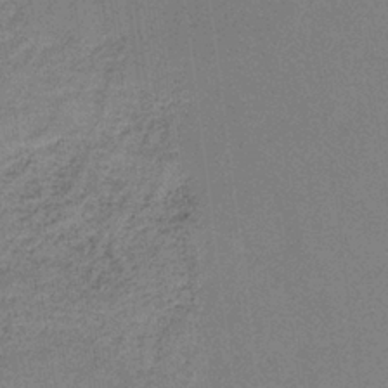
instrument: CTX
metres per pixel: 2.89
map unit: HNb
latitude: -35.3699
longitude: 54.3306
